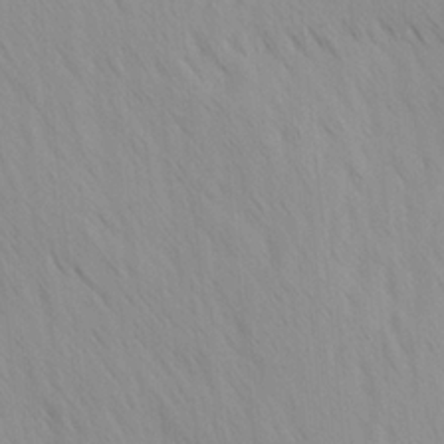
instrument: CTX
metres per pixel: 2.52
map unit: Ave
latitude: -1.1620
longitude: -112.9891
